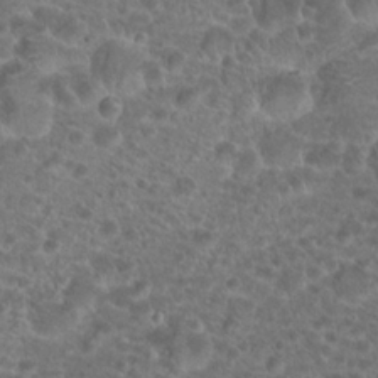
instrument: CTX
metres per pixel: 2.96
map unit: Hto
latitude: 19.1781
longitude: -40.9135
